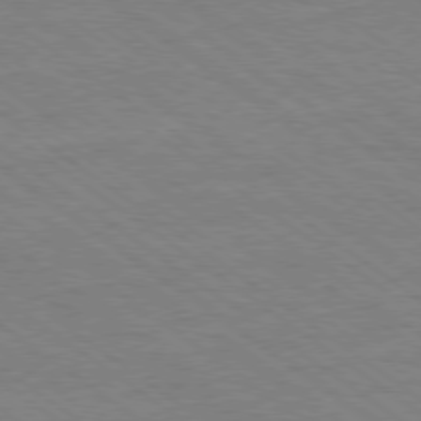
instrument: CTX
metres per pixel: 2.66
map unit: Ap
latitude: -79.2942
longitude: -83.1214
